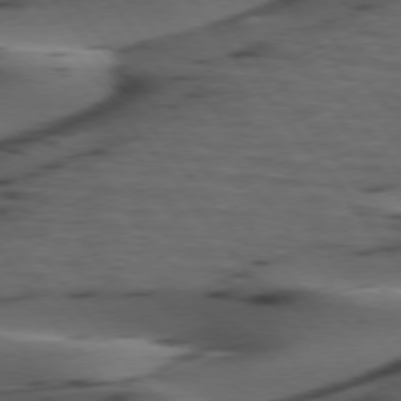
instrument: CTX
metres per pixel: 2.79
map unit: lApd
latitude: 75.4615
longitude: -70.5168
